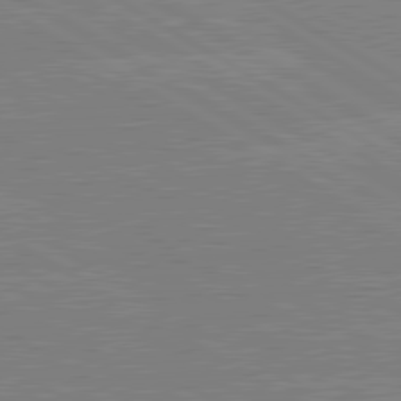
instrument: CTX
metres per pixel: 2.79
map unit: lApd
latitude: 80.4790
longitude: -126.0822
